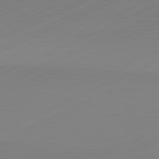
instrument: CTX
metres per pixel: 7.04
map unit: Hpe
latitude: -81.9745
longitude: 12.3495
